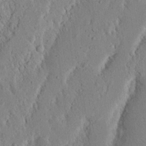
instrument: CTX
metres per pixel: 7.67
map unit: Nhu
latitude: 19.7638
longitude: -75.0647
